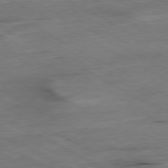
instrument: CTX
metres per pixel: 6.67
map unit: Ap
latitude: -80.5952
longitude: -83.1403
